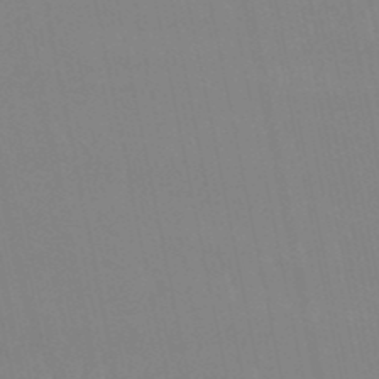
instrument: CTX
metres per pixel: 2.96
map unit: eHb
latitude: -50.2173
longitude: 69.1431
